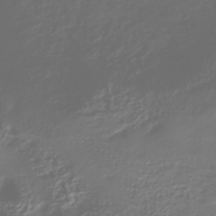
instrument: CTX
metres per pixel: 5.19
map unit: HNhu
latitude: -37.1998
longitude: 32.6330
